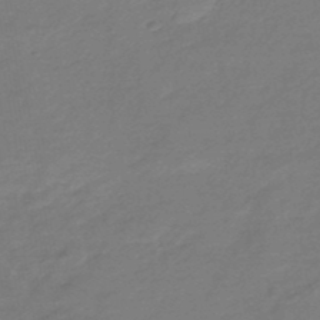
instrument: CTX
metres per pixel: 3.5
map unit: HNhu
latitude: -46.0661
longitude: 89.8611
